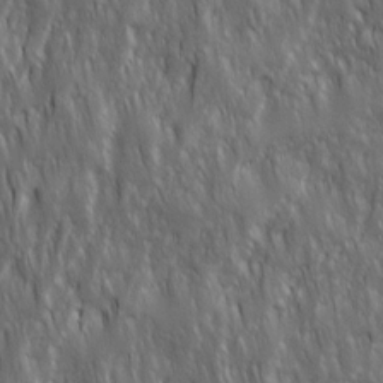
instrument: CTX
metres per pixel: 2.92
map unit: Ave
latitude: 15.7450
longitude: -134.4601
